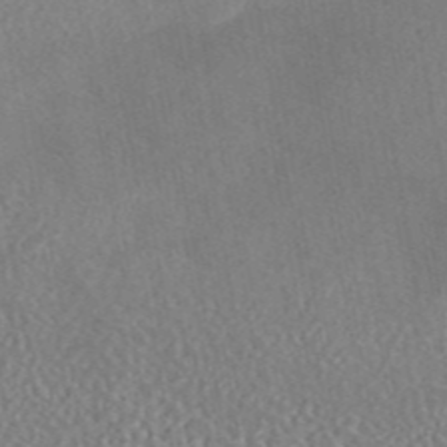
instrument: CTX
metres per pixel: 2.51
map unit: eAb
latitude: 44.3278
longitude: 124.3684
